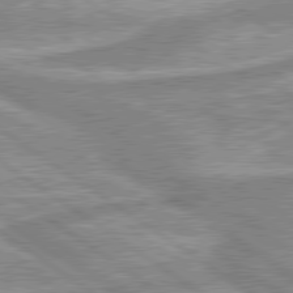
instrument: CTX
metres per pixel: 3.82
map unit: lApd
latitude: 80.0633
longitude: -176.0444
